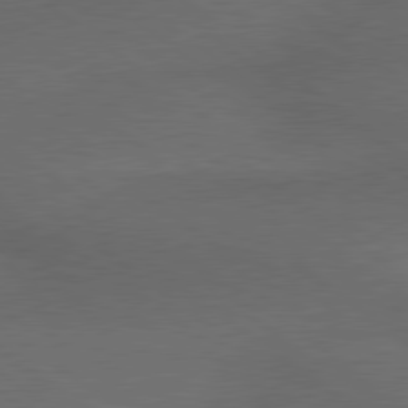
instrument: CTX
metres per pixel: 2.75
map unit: lApd
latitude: 79.5371
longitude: -176.5545
